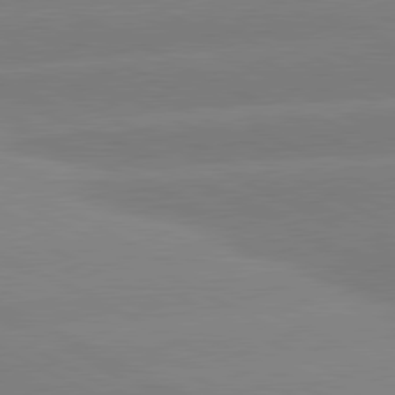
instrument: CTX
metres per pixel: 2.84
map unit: lApd
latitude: 80.9136
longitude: -154.1767
